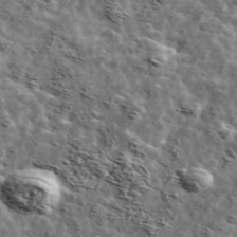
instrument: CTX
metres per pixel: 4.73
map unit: Ave
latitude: 42.5546
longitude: -107.2537
